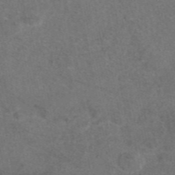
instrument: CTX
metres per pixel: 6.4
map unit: eAb
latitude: 47.7261
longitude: 110.1227
